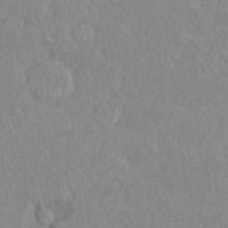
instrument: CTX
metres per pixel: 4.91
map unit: Nve
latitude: -8.5385
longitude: 174.2172
